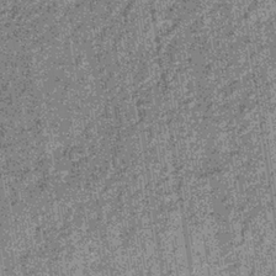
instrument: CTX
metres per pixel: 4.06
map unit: lHb
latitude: -36.3684
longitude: 64.3684
